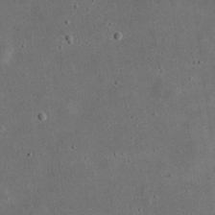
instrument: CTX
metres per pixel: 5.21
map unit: eHh
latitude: 24.3089
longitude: -68.2712
